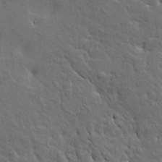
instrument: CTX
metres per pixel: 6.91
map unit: HNhu
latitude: 6.5735
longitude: -0.4790
